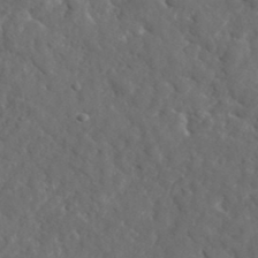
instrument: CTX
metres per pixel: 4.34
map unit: lHvf
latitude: 35.4615
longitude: -86.5546
